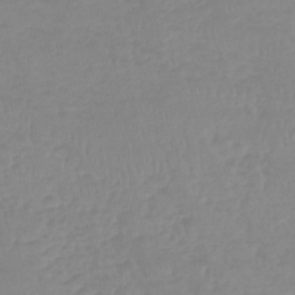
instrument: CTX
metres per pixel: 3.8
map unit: lHb
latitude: -44.8786
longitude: 72.3117
